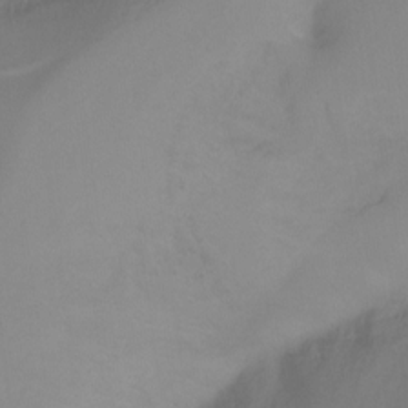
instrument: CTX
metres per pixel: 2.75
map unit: Ht
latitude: -16.0661
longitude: -42.6302
